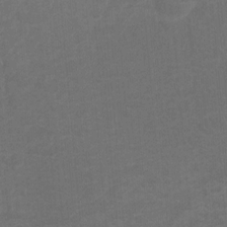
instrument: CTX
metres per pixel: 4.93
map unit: Hto
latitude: 4.8758
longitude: -31.0459
